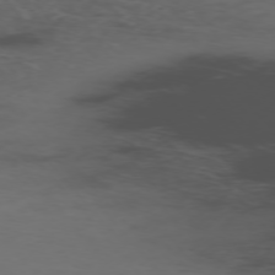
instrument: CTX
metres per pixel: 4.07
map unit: Ap
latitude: -76.2550
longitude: -66.4979
